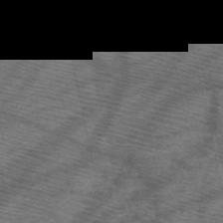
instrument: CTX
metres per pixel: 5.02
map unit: HNb
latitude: -49.6911
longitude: -41.4237
